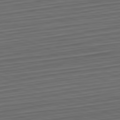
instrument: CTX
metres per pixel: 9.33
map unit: Hpe
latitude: -82.6896
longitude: 15.3699
